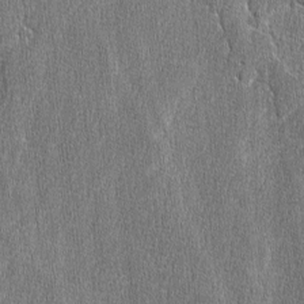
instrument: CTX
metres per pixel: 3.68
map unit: lAvf
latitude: -8.1228
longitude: -114.0822
